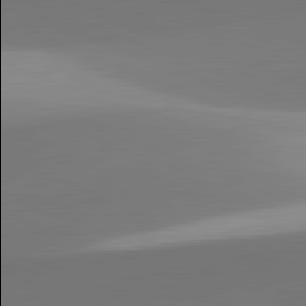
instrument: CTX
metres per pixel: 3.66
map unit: lApd
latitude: 81.8961
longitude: 142.0094
